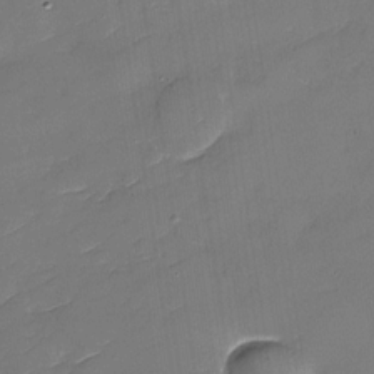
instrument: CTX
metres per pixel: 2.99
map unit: Nhu
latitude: -30.2550
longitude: -73.0270
